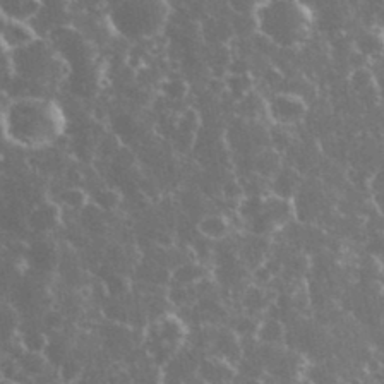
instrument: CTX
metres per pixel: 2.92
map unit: eHh
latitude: 34.5545
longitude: -60.4412
